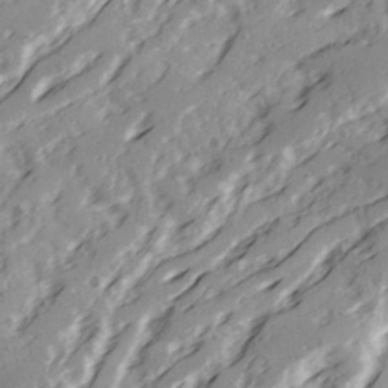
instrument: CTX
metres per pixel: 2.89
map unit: Ave
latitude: 21.4427
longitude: -131.4994
